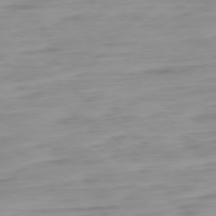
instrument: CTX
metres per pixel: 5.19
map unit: Ap
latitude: -78.9541
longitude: -65.7261
